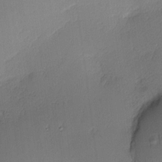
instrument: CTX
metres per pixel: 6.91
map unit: Nhu
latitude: 2.6679
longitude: -75.7072
